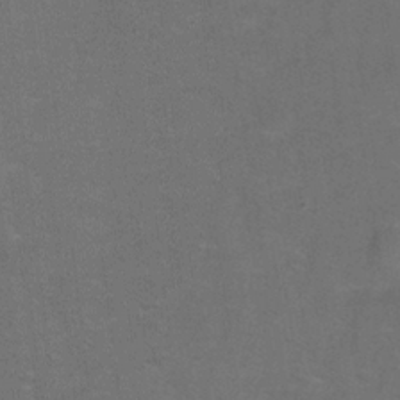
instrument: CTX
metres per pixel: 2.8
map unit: Ht
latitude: -0.6708
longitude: -33.2159
